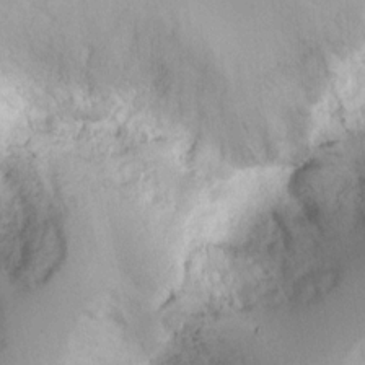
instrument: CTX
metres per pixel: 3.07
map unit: Ht
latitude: 8.9136
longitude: -74.8947
